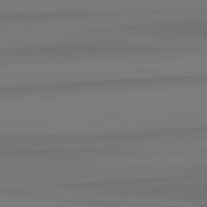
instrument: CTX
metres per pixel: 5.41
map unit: lApd
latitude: 82.5545
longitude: -175.9339
